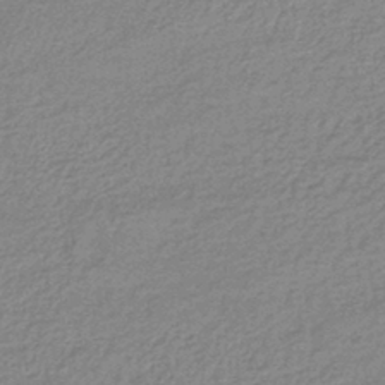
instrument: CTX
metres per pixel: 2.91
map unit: lHb
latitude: -41.6344
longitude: 66.2739
